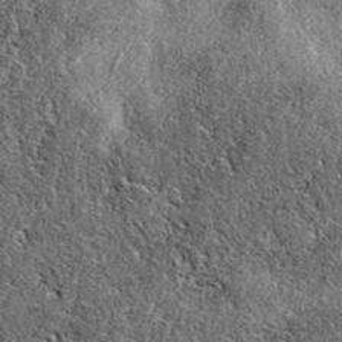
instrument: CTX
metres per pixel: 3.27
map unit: eAb
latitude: 39.5182
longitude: 106.3306
